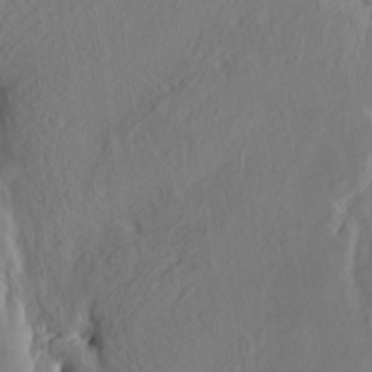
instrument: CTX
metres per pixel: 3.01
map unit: HNhu
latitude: 4.9703
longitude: 13.1242
